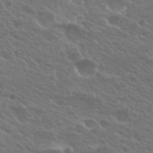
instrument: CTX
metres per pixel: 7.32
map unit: Hto
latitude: 25.8772
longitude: -39.8205
